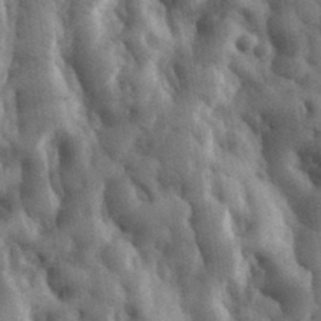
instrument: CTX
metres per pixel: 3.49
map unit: eHh
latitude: 35.4426
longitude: -68.6680
